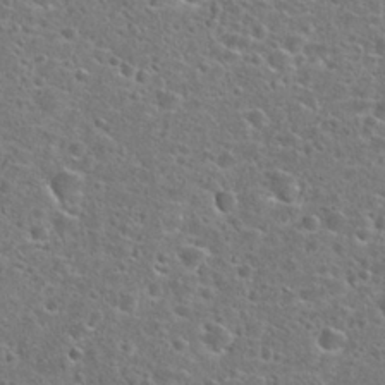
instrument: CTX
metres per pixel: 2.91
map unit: Hto
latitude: 24.3278
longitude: -46.8758
